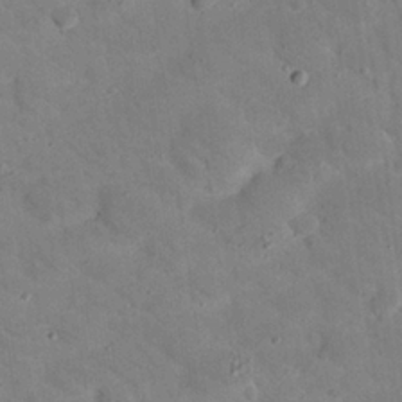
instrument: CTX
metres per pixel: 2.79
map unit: Nhu
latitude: 24.3089
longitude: -73.7828
